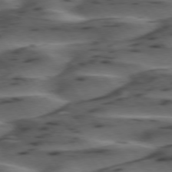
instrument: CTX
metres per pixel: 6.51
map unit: lApd
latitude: 75.0647
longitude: -70.1011
